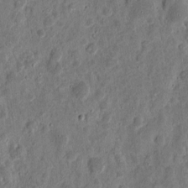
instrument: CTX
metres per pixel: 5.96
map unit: eHh
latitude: 10.7435
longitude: -73.8395
